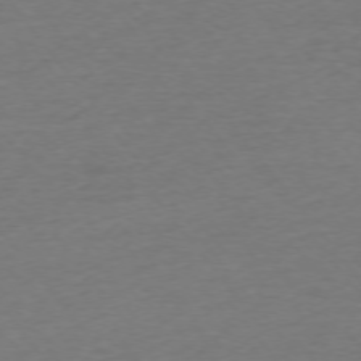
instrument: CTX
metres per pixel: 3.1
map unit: Ap
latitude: -74.9920
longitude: -89.1781
